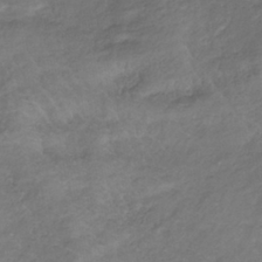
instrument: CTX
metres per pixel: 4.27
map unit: lHb
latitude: -37.5021
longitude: 72.8786
